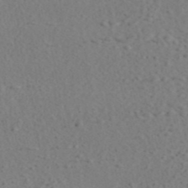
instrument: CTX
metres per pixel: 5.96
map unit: ANa
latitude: 41.8205
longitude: 55.1998
